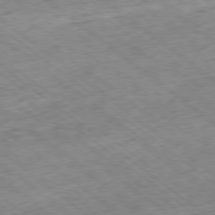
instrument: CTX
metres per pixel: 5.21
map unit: Ap
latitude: -78.9730
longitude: -48.3278
